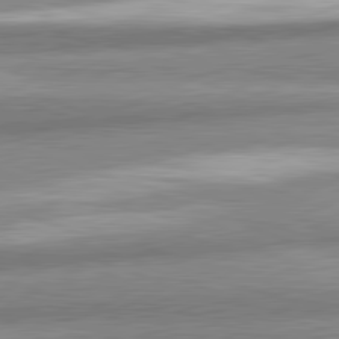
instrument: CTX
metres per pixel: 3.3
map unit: lApd
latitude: 82.0444
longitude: 179.2187
